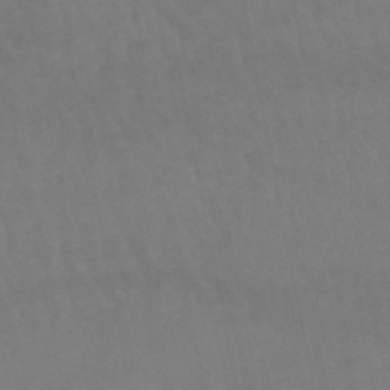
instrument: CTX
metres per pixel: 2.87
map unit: lHb
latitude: -47.3509
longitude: 75.6155
